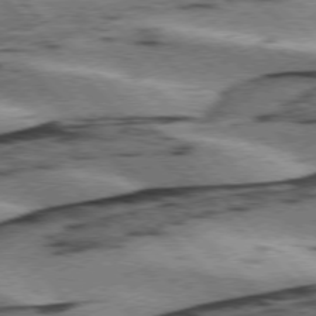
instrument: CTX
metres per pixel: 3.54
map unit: lApd
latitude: 75.9717
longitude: -79.1026
